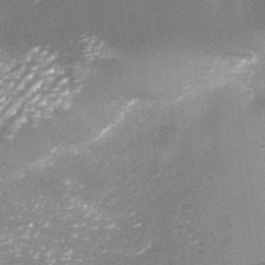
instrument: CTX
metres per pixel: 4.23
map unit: Nhu
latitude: -26.6329
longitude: -58.4412
